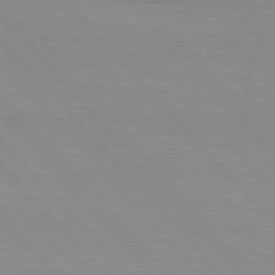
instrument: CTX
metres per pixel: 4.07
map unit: Hpe
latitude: 76.5545
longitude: -153.8961
